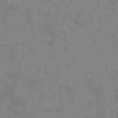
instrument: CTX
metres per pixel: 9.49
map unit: eHh
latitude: 14.6302
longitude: -62.4412
